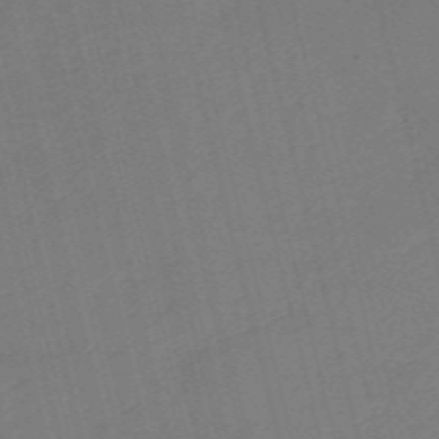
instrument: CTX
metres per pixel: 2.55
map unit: HNb
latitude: -55.6344
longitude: -39.2159
